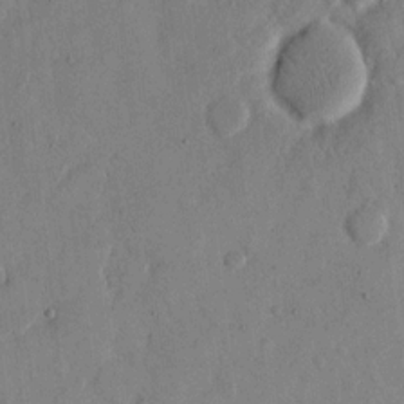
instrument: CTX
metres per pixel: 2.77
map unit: eHh
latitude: 13.3482
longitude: -68.2523
